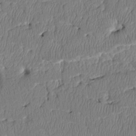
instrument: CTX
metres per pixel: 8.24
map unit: Htu
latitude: 3.2726
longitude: 149.2943
